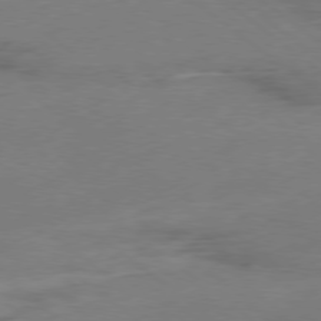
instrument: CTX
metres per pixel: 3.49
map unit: Ap
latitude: -79.2376
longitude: -56.7057
